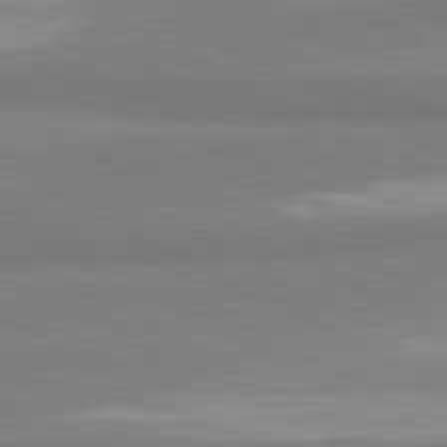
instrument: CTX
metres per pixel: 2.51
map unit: lApd
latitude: 81.3104
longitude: -179.7828
